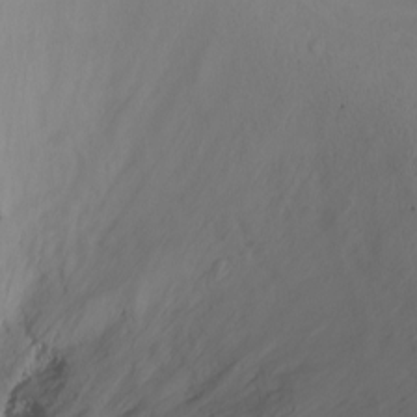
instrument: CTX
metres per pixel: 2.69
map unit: Ht
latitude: 1.6316
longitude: -36.7058
